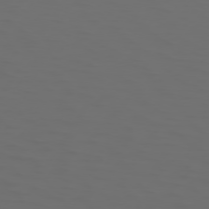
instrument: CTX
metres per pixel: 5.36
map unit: Hpe
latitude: 74.6113
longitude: -125.7449
